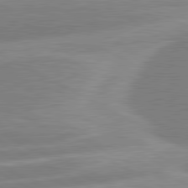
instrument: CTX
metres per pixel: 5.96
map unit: lApd
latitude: 81.0080
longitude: -168.4034
